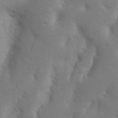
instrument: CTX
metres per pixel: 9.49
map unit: Nhu
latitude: 18.8758
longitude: -75.3293
